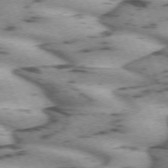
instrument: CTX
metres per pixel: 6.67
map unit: lApd
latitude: 72.2523
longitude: -54.1578
